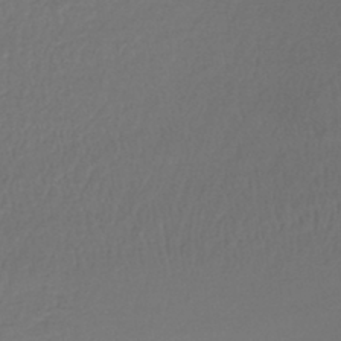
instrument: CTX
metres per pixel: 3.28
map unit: lHb
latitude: -43.8611
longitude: 58.8407
